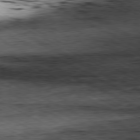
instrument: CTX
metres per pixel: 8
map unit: Ap
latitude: -80.7841
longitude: -84.6113
